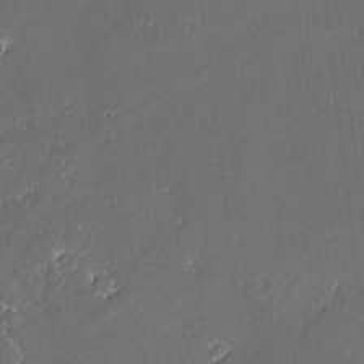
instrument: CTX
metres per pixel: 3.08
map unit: lAvf
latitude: -2.0472
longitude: -107.2915
